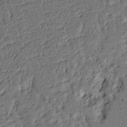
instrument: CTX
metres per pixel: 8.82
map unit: Ht
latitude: 9.5371
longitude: -77.8016
